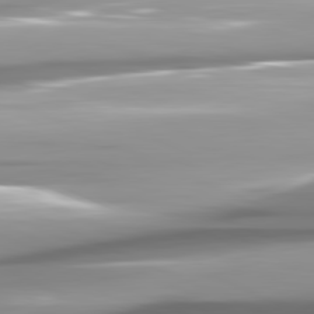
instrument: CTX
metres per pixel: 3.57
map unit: lApd
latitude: 81.8205
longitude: -146.1956
